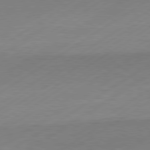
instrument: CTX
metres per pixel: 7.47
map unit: Hpe
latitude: -81.2943
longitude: 15.1054
